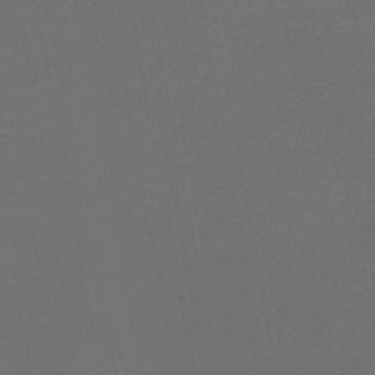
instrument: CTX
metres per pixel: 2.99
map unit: HNb
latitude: -47.7099
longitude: 55.8800
